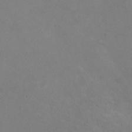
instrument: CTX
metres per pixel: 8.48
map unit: HNhu
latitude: -0.2551
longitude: -3.1025
